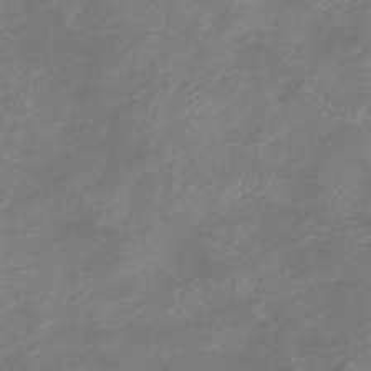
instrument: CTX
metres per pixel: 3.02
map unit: lHb
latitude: -39.0109
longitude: 75.5588
